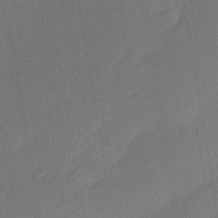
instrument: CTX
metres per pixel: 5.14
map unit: Ave
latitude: -0.4062
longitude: -114.0444
